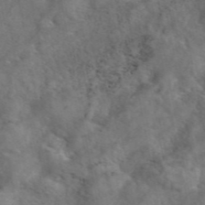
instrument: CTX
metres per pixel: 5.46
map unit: eAb
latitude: 46.7436
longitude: 128.1606
